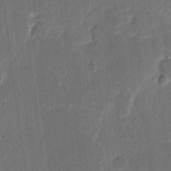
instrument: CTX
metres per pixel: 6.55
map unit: eHh
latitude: 11.9717
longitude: -67.0836
